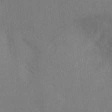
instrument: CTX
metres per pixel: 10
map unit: Ht
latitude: -10.1606
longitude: -33.5560
